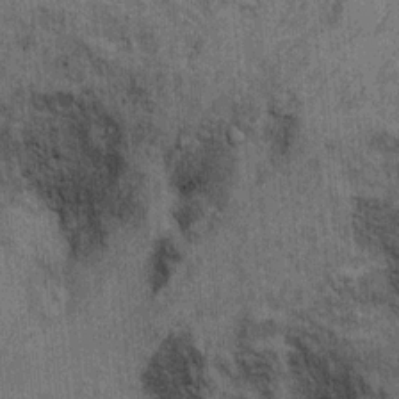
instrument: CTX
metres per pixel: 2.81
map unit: Ht
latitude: 8.1956
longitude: -36.6490
